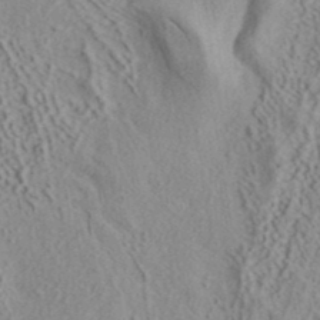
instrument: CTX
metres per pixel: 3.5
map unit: ANa
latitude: 39.3859
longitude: 18.7085
